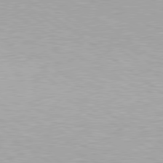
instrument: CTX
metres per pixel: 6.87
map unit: Hpe
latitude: 79.3293
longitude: -153.1026
